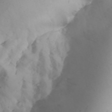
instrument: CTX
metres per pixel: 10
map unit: Aa
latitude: 24.8757
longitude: -131.3860
